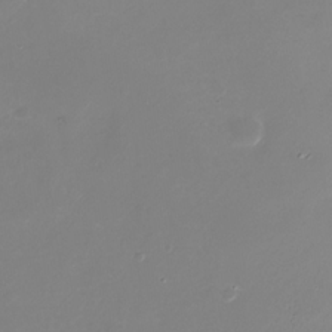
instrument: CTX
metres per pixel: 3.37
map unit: Nhu
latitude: -29.4266
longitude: -77.0647
